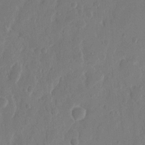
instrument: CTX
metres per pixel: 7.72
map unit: eHh
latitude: 10.2901
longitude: -68.0633
